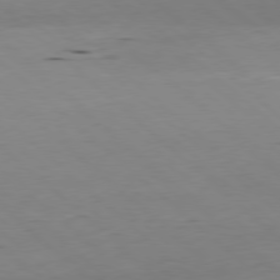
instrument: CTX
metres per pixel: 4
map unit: Hpe
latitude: -79.5966
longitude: 9.1431
